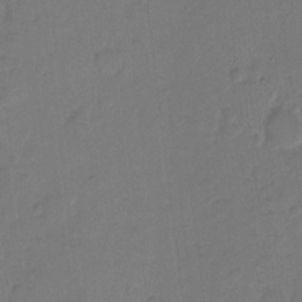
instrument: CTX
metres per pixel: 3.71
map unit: Hto
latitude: 7.8016
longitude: -62.1389
